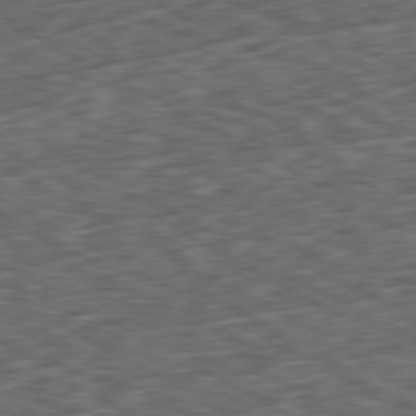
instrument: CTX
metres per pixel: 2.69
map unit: Ap
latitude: -80.7274
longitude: -73.8584
